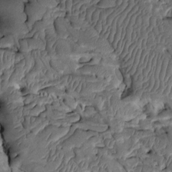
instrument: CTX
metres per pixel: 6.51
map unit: Htu
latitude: -2.4251
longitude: 150.7652
